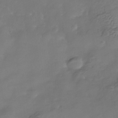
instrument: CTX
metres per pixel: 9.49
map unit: Nhe
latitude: -38.3873
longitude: -117.0459
